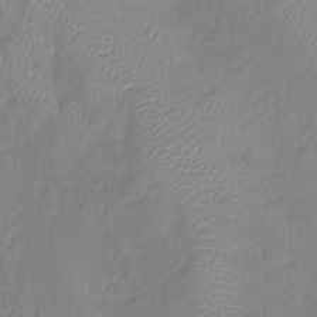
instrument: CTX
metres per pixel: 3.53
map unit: lHb
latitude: -40.9164
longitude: 74.8975
